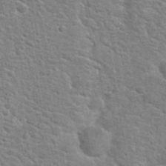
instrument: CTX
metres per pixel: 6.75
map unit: Hto
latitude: 24.0633
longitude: -48.6490
